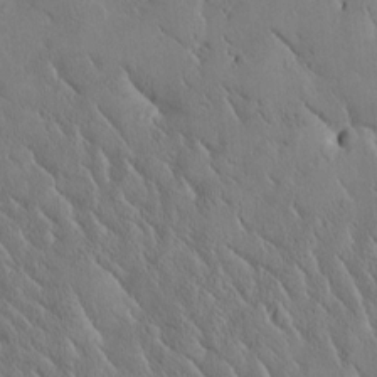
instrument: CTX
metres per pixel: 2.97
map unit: Htu
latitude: -1.2565
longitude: 175.4832
